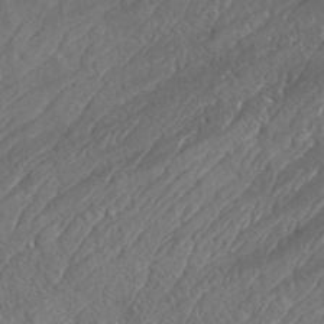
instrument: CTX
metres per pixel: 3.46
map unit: eHh
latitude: 36.9325
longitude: -137.4616
